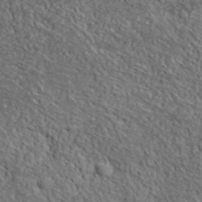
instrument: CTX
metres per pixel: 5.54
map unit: lHvf
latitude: 38.8758
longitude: -87.6505
